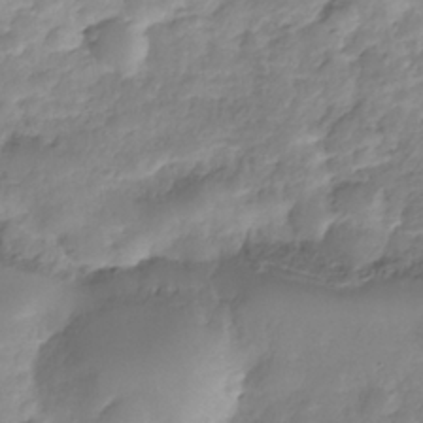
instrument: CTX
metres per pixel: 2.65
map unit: Nhe
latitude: -36.0094
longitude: -178.8569
